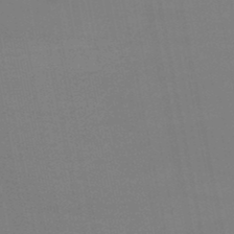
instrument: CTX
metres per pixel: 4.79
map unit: lHb
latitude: -47.3698
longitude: 58.4062
